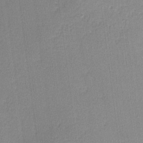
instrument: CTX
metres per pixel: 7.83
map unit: lHvf
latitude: -11.0675
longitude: -99.5938
